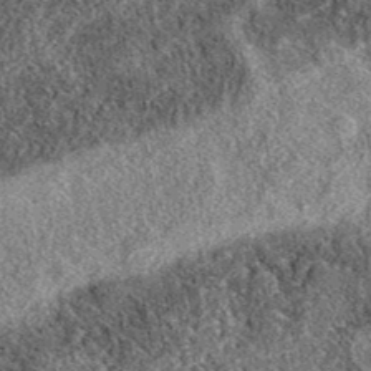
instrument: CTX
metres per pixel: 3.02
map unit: eAb
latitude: 38.8002
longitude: 108.5763
